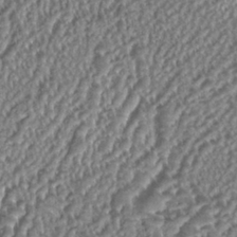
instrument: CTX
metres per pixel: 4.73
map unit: HNhu
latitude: 0.8002
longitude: 0.5574
